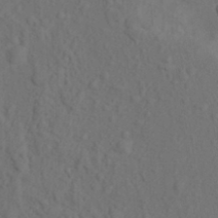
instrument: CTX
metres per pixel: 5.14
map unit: Nhu
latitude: 11.8206
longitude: -27.9717
